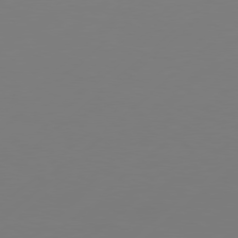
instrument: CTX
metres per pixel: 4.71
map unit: Hpe
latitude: 77.1970
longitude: -130.6113
